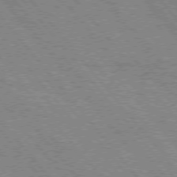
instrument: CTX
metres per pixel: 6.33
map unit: Hpe
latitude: 75.3104
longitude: -150.2900
